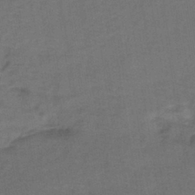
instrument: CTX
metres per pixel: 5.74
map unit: lHb
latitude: -39.7478
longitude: 59.2186
